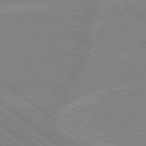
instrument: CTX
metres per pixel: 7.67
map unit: lApd
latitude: 79.0270
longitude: -160.1955
